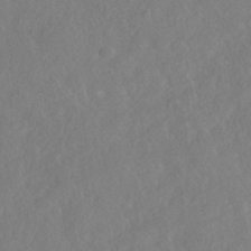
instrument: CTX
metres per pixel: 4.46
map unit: HNhu
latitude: -40.1795
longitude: 104.9352
